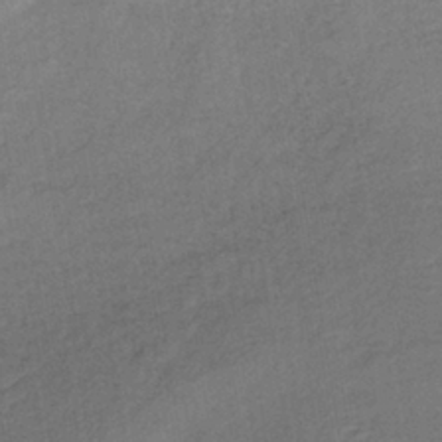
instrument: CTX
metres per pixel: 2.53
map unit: lHb
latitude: -38.4062
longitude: 71.2754
